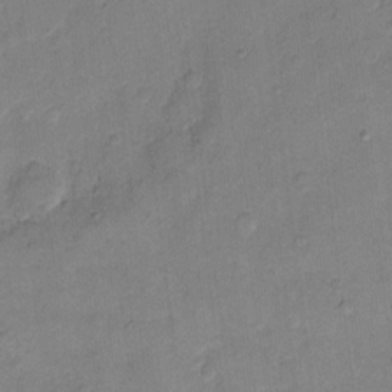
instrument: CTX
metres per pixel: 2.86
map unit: eHh
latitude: 10.8758
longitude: -64.4790
